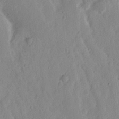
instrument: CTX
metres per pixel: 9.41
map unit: Nhu
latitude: 16.3089
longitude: -73.6316
